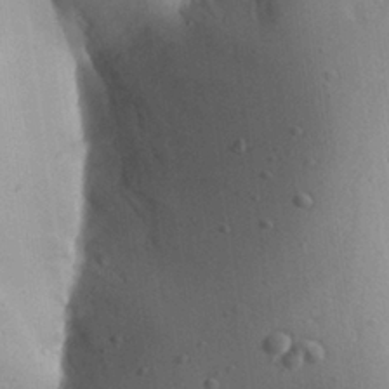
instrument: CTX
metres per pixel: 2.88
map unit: Aa
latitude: 27.3293
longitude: -128.7624
